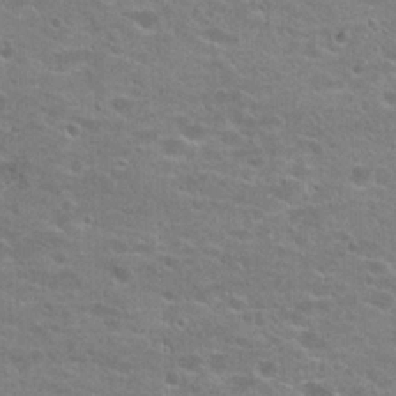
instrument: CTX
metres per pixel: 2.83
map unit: Hto
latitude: 22.9892
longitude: -43.6316
